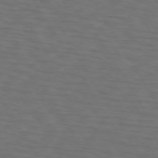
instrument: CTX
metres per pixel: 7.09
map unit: lApd
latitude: 72.9892
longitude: -74.1011
